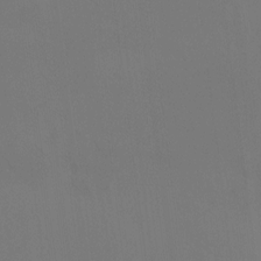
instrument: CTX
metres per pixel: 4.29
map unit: HNhu
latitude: 11.1970
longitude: 11.2943
